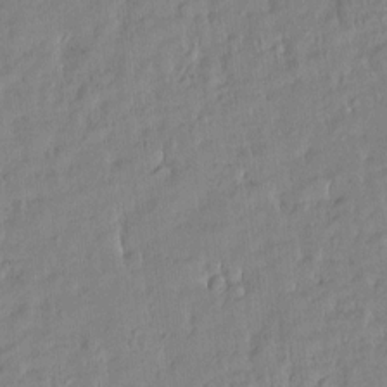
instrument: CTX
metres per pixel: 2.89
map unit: Htu
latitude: -4.5951
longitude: 173.9367
